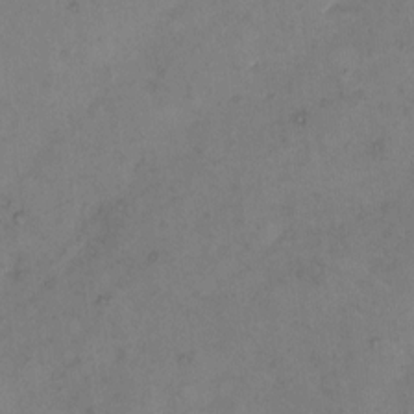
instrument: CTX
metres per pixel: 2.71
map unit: eHh
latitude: 9.4427
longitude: -62.8758
